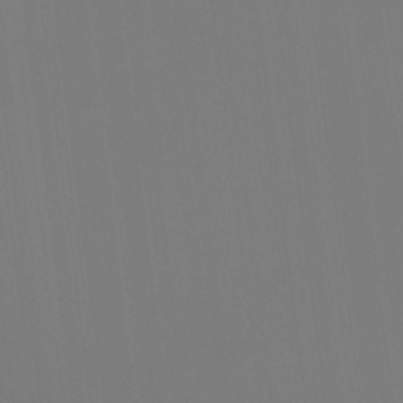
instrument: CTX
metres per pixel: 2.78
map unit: Ht
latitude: -15.4644
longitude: -42.2145
